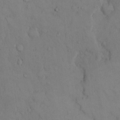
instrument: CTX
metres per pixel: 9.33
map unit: Hto
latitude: 14.2145
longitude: -61.8394
